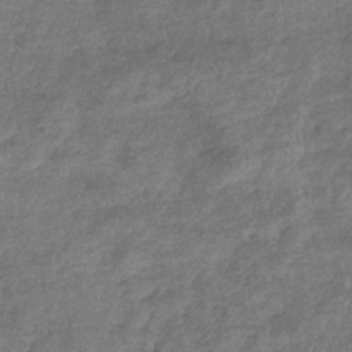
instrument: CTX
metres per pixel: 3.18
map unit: eHb
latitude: -37.9367
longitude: 79.3131
